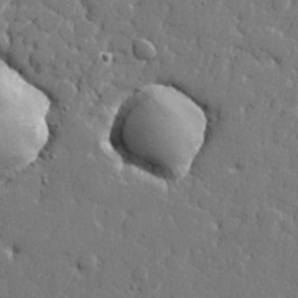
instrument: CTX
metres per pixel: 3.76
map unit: lHvf
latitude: 23.1025
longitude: 143.1431
